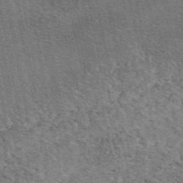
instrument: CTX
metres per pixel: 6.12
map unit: eAb
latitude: 48.8191
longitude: 116.4440
